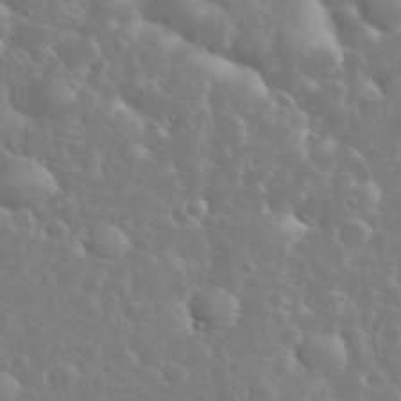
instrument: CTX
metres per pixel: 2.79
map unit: eHh
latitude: 35.0458
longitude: -60.0444
